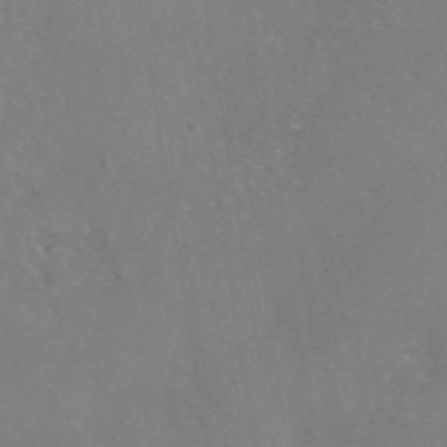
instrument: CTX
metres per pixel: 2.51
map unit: eAb
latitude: 46.3279
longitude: 111.1620
